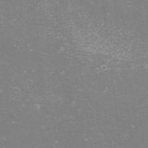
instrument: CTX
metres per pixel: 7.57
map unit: eHh
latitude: -11.6911
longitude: -62.6113
